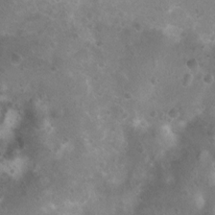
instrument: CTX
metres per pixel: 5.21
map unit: Nhu
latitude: 3.2159
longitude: -25.0647
